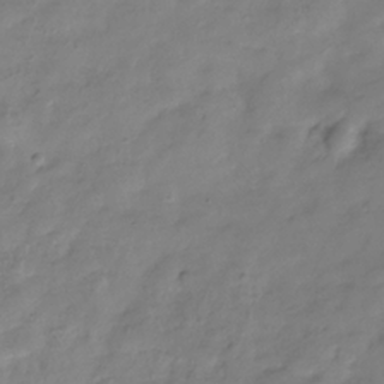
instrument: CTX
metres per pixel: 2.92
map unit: Hve
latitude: -33.1054
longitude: 91.0865
